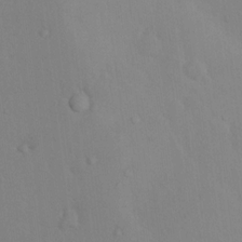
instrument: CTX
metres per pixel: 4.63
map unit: Nhu
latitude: 13.6316
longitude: -28.1200
